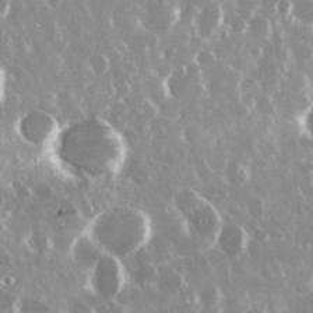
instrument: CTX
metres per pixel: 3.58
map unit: Nhu
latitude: 29.4048
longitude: -60.9136
